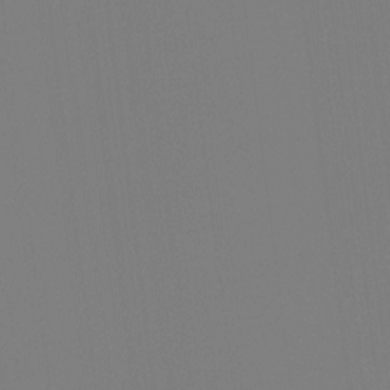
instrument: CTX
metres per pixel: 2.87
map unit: Hto
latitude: -7.8800
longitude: -49.7828
